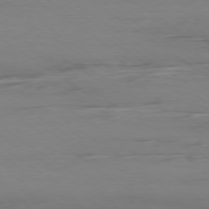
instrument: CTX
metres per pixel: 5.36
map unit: Ap
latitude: -79.6344
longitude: -55.2537
